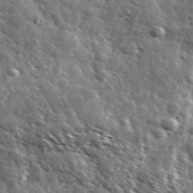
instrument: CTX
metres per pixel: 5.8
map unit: Ave
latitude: 37.5938
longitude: -108.1200
